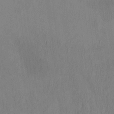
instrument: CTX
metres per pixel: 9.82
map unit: eHh
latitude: -0.4440
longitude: 17.3510
